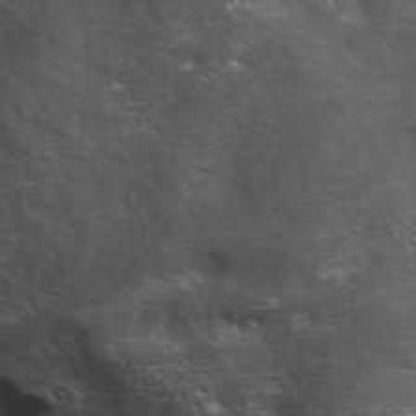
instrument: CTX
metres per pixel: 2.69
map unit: ANa
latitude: 39.9339
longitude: 22.3873
